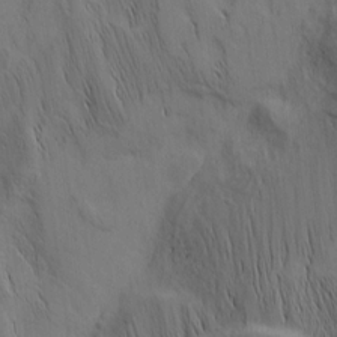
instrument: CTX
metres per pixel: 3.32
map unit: Nhu
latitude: -4.7274
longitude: -152.4223
